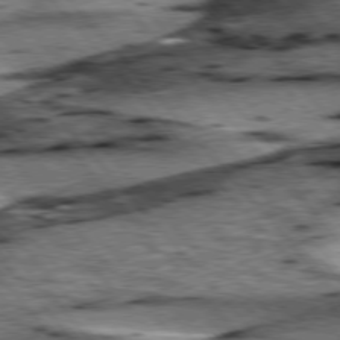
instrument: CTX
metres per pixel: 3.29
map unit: lApd
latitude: 76.4034
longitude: -71.5371
